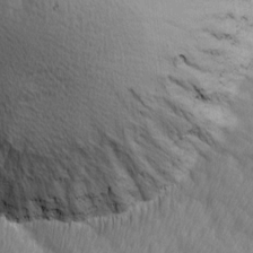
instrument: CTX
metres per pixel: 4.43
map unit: Ave
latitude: 13.1025
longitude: -105.9339
